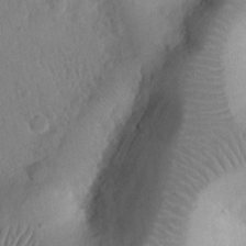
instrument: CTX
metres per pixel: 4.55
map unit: eHh
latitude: 25.2348
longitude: -66.2144
